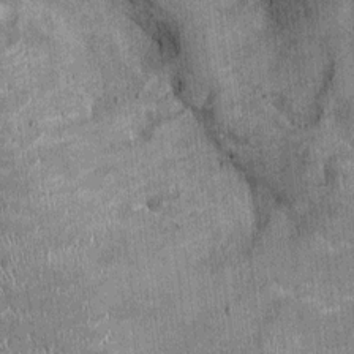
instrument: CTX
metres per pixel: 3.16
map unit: Ht
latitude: -2.5573
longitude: -12.5924
